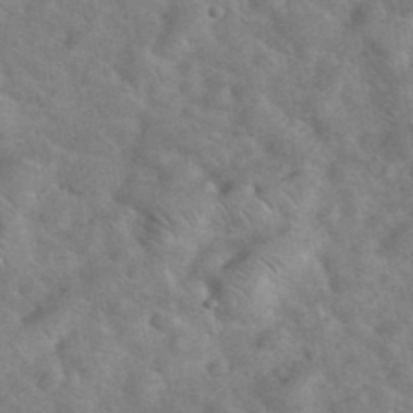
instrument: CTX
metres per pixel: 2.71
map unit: eHh
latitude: 37.7261
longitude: -64.7435
